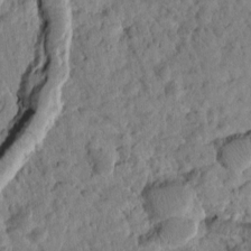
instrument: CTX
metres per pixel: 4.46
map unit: Htu
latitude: 1.7071
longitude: 177.9745
